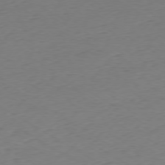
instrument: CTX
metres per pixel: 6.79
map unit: Ap
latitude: -78.2739
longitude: -58.5735
